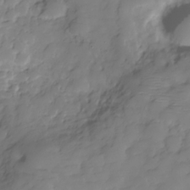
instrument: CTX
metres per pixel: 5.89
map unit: Hve
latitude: -29.2754
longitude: 91.2376
